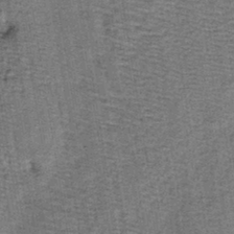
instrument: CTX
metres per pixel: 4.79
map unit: lHb
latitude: -40.2928
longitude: 57.7288
